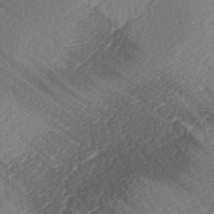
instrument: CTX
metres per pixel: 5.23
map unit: lAa
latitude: -2.7274
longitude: -127.5749
